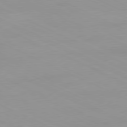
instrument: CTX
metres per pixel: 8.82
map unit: Ap
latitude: -81.1242
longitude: -93.8016
